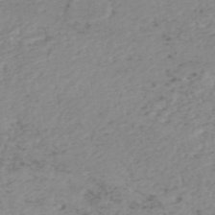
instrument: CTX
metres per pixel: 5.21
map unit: HNhu
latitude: -48.5385
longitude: 30.7274
